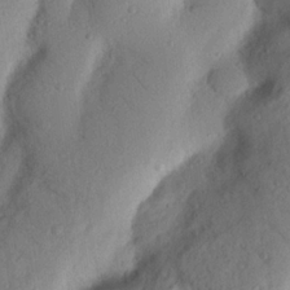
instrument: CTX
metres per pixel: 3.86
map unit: Nhu
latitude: 20.0822
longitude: -76.9136
